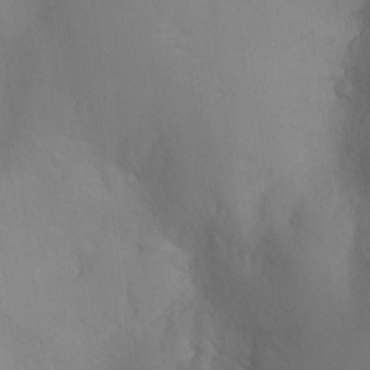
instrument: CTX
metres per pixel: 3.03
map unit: Ht
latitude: -4.6518
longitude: -25.7071
